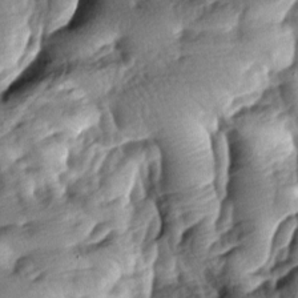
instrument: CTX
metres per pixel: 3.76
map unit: lAa
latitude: -8.1984
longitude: -126.5546
